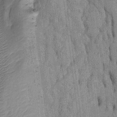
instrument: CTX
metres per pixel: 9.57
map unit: Htu
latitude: -6.8597
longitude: 155.2943
